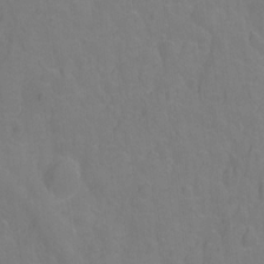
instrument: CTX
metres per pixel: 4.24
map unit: Hto
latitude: -1.7856
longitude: -34.6679
